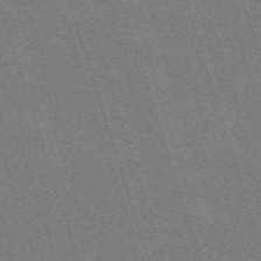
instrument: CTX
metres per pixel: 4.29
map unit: eHh
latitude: -63.7477
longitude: 51.1242
